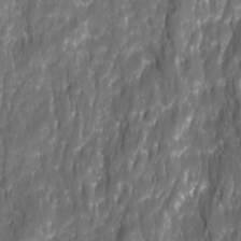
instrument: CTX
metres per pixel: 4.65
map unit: Ave
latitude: 15.9717
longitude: -134.2711
